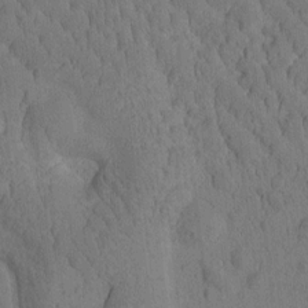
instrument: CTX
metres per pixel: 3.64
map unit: Htu
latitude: -2.6707
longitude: 173.0108
